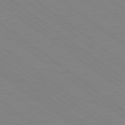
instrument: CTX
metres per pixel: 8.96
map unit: Hpe
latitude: 79.0081
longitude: -124.7246
